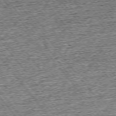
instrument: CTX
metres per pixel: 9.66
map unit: Ap
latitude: -75.1432
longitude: -91.7828
